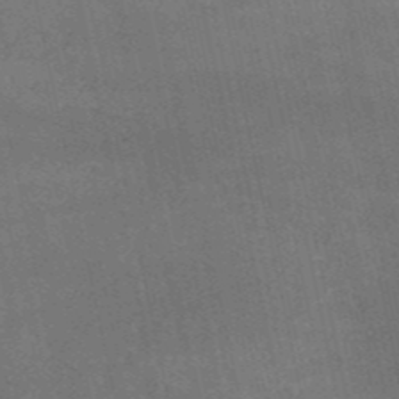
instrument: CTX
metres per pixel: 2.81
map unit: HNb
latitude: -52.0850
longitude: -39.9717
